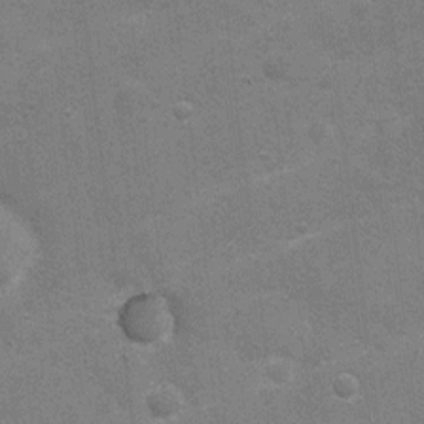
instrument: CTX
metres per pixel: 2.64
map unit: Nhu
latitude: 4.7246
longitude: -25.4237
